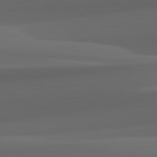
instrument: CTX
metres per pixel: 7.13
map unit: lApd
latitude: 82.1577
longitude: 143.8989
